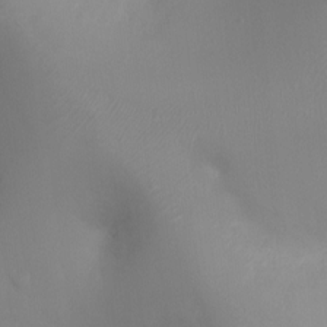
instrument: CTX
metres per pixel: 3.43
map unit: Ht
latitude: -8.7463
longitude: -27.6883
